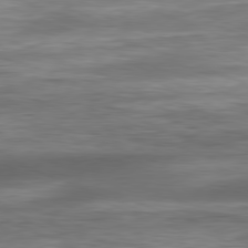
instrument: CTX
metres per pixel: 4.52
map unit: Ap
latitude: -81.5588
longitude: -79.8773
